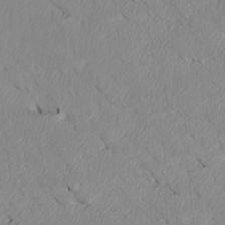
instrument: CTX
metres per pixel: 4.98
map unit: Htu
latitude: 3.7071
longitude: 152.5195
